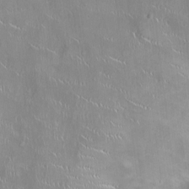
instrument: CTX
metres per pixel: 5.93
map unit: Ht
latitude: -4.5196
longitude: -14.9892
